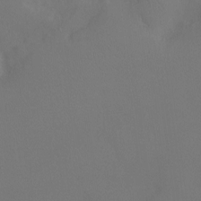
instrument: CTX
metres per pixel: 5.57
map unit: Ht
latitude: -9.1242
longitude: -31.8962
